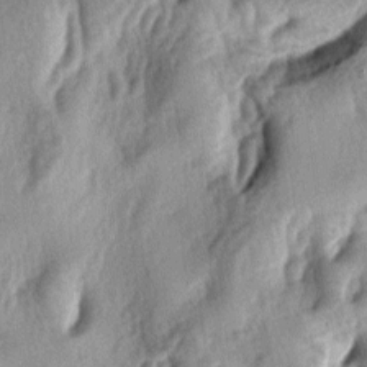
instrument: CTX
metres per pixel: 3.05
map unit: lAa
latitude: -4.8030
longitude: -124.7813
